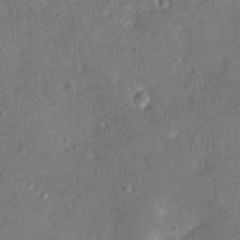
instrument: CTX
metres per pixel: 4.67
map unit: HNhu
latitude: 5.9717
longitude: 3.2942
